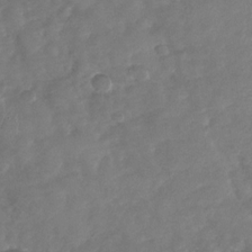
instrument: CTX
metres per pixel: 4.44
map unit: Nhu
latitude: -29.5588
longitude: -60.6490
